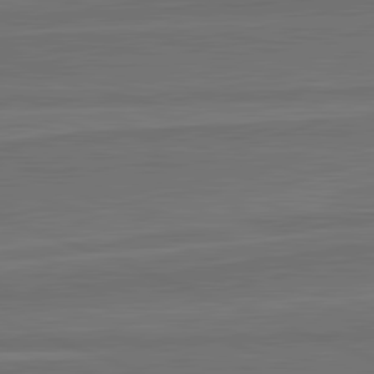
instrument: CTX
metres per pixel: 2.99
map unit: lApd
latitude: 82.1955
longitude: 168.7652
